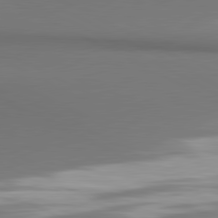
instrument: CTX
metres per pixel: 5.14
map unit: lApd
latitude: 81.2537
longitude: 173.7288
